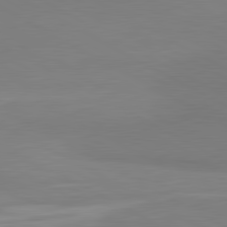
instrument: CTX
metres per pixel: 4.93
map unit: lApd
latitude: 81.2915
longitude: 159.1998
